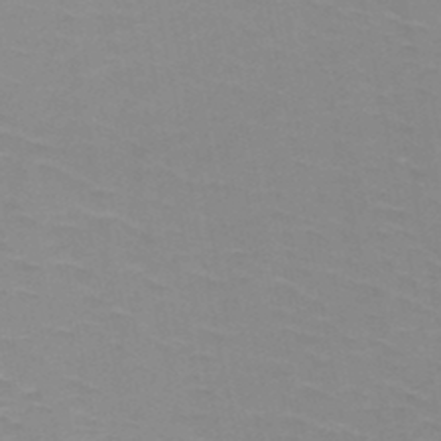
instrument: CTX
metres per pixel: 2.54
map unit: HNb
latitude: -48.2929
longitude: -47.2726
